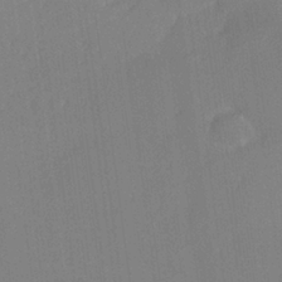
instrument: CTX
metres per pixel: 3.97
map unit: lHvf
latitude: 25.4237
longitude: 140.6518
